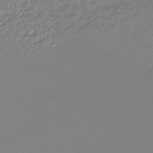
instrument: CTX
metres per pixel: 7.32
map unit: lHb
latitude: -45.1620
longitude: 78.1228
